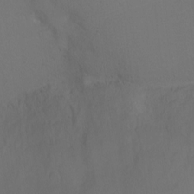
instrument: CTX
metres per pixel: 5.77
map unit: Ht
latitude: -15.6911
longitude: -41.1592
